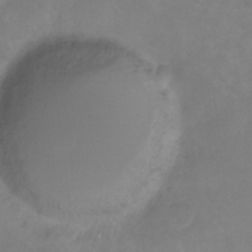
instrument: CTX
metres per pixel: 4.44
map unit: Ht
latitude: -2.4251
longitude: -33.9528
